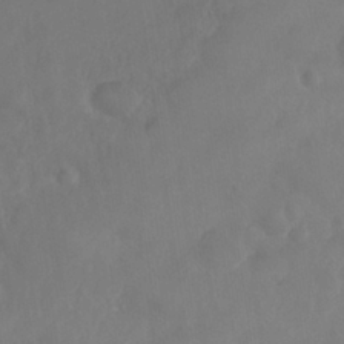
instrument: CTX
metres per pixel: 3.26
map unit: Nhe
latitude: -36.6896
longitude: -177.7827
